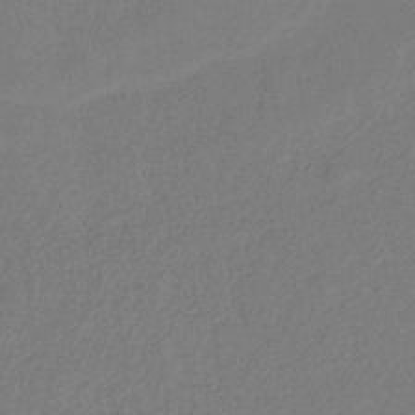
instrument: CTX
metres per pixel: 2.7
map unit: HNb
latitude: -32.9353
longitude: 55.2376
